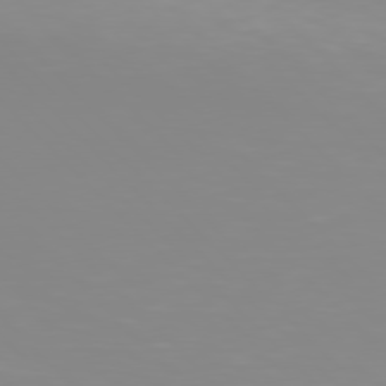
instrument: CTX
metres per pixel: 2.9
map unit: Hpe
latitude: 77.1970
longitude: -172.6868
